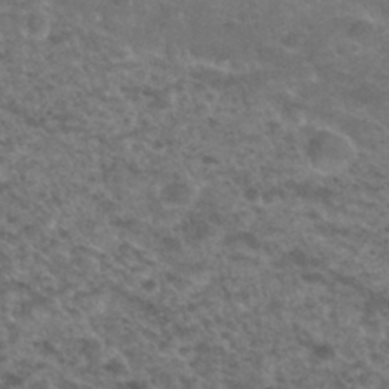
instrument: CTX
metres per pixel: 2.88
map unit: Nhu
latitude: 29.5182
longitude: -50.1766
